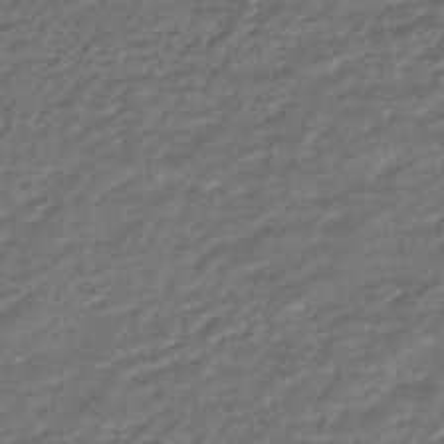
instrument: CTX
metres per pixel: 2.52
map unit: HNhu
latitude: -45.7667
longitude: 104.6896
